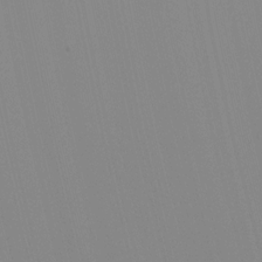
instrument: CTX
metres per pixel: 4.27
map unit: eHh
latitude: -5.1053
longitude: -85.6505
